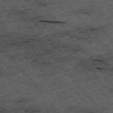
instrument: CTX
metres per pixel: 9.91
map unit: Hpe
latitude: -75.3132
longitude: 5.2187
